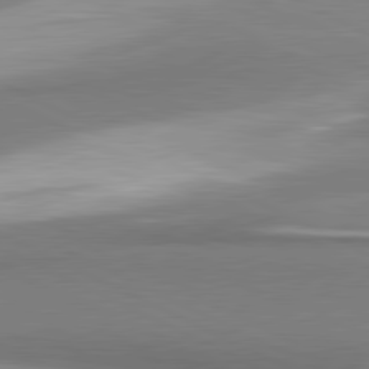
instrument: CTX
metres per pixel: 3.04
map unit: lApd
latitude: 81.3293
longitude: 167.4076
